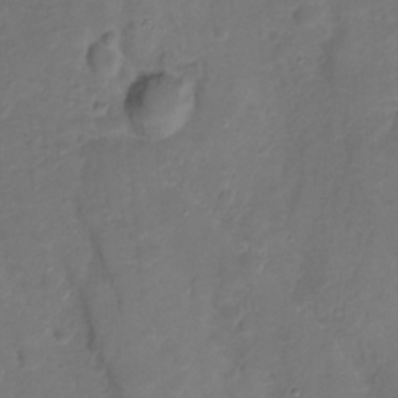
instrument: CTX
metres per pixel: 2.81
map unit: Ht
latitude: -10.5385
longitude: -46.4034
